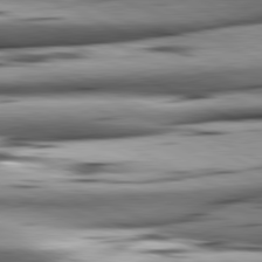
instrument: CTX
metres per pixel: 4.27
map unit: lApd
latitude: 81.0269
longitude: 156.0283
